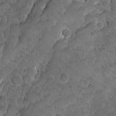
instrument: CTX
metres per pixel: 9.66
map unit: Ave
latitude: 10.3278
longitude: -105.3482
